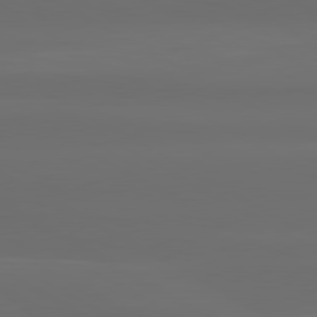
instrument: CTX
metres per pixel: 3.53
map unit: lApd
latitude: 80.5168
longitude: -137.8961
